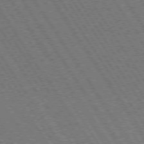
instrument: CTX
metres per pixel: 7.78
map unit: Hpe
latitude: 73.6883
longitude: -141.3670
